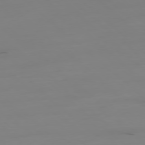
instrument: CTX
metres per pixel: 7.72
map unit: Hpe
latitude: -78.4251
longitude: -20.3090
